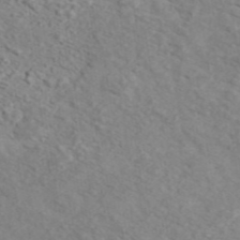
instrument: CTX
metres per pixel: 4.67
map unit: ANa
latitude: 44.6868
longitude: 21.3887
